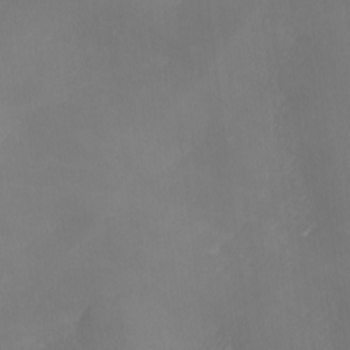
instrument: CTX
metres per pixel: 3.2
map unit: Ave
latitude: 0.1955
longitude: -114.3278
